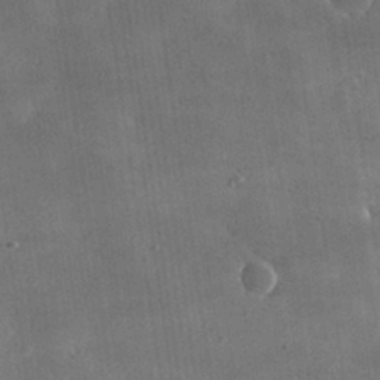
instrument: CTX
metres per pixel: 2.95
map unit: lHvf
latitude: 31.5560
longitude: -92.7813
